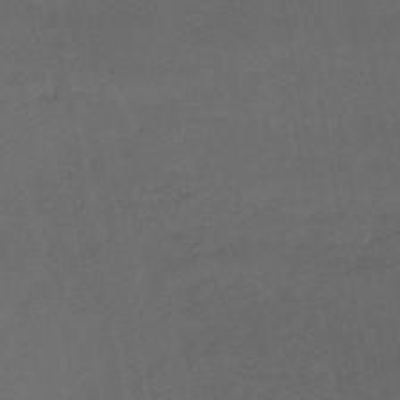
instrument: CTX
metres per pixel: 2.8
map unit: HNb
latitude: -51.5021
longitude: -39.2915
